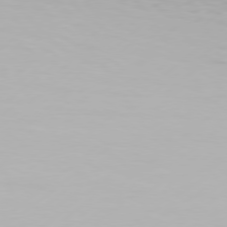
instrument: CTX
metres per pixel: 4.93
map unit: Hpe
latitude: 77.2726
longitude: -130.1389
